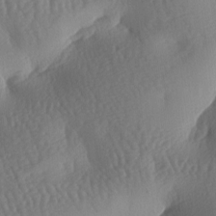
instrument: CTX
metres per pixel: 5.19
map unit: lAa
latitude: -7.8989
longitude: -128.1767
